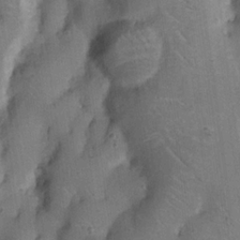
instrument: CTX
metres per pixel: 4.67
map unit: Nhu
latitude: 18.3278
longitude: -74.2523
